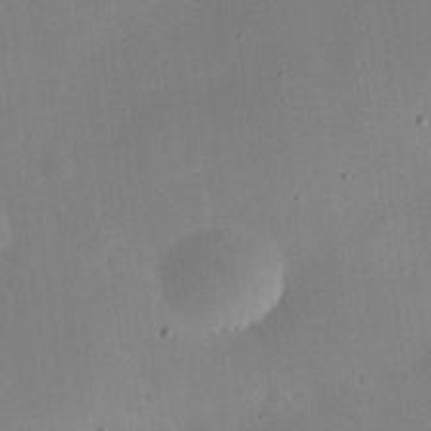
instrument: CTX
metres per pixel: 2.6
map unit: eHh
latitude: 25.1403
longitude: -67.8772
